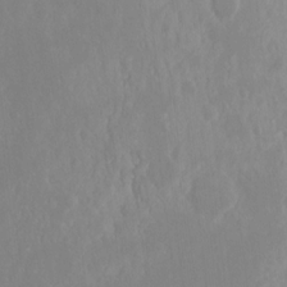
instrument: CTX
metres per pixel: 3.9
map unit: Ht
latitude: -14.5007
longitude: -41.7449
